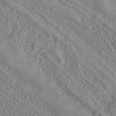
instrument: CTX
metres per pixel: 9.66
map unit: ANa
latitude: 40.6679
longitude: 33.9367
